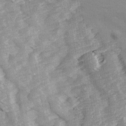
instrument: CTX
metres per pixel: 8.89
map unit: Ave
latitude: 14.1011
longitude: -104.0255
